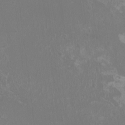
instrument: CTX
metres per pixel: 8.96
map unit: HNhu
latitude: -0.4440
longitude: 4.7841
